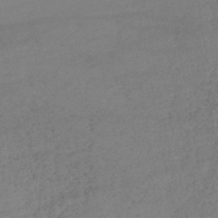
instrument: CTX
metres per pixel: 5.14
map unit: lHb
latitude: -45.5588
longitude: 67.6344
